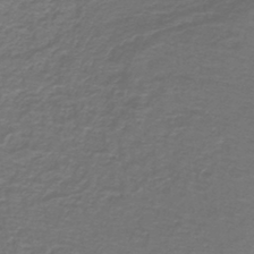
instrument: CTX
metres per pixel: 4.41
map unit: lHb
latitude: -43.2753
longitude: 56.8408
